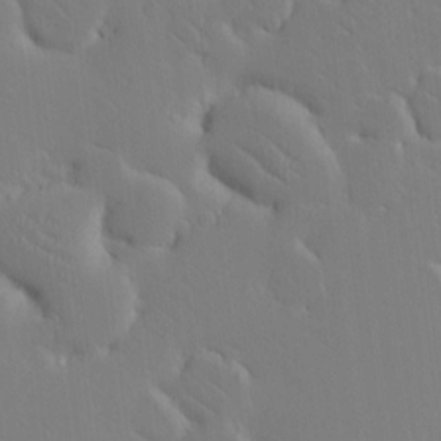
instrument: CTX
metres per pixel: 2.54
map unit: HNhu
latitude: 9.8772
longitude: 15.6533
